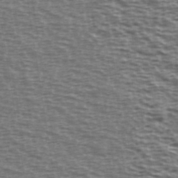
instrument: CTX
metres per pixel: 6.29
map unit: Ave
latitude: 38.4601
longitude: -112.9136
